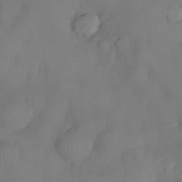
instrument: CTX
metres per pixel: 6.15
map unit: eHh
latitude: -23.4644
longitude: 15.5966
